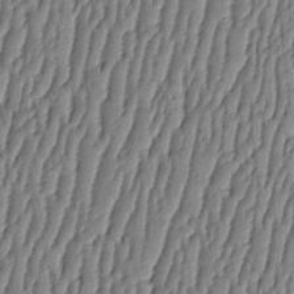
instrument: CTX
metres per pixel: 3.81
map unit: HNhu
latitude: -3.7099
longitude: 13.9367
